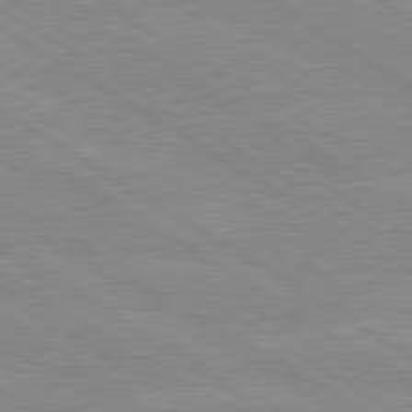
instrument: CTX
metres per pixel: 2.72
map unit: lApd
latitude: 80.0255
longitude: -125.8205
